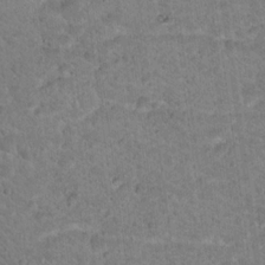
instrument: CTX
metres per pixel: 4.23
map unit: Nhu
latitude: 18.0255
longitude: -31.6316
